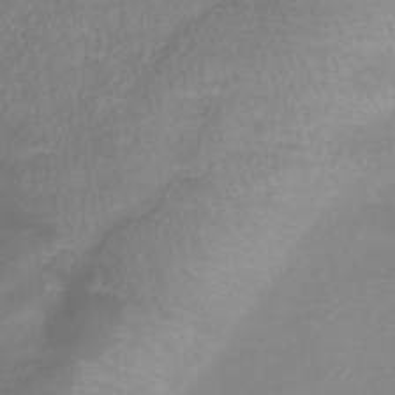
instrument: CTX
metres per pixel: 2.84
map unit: lHb
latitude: -37.3131
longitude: 73.6533
